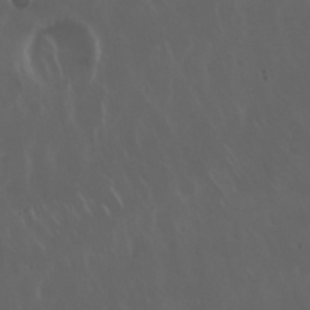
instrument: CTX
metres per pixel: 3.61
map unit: Nhu
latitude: 30.1200
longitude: -59.1403
